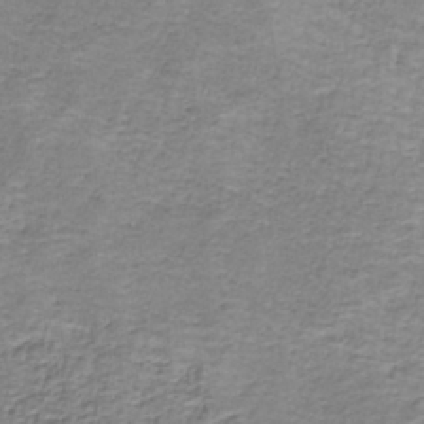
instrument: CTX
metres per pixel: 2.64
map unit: eAb
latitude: -36.9730
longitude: 52.8597
